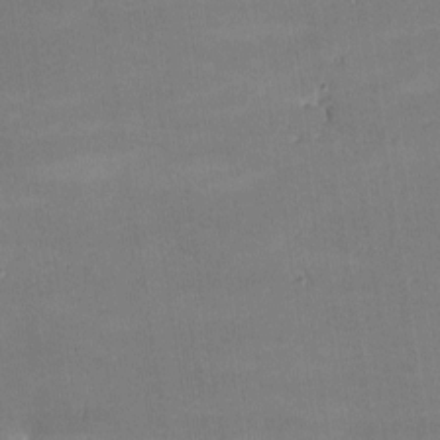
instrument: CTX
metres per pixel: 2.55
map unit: lHvf
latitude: -9.6533
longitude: -101.8961
